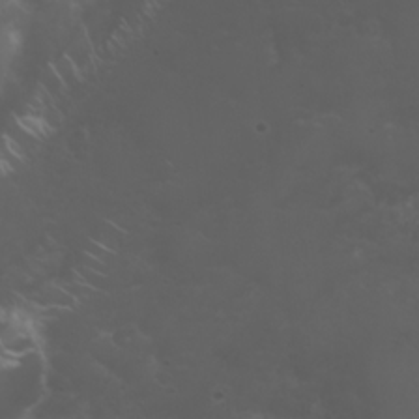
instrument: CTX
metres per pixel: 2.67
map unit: Nhu
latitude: 22.4412
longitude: -63.8206
